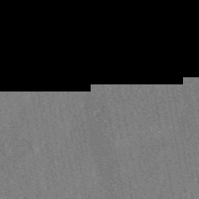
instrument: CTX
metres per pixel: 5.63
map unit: eAb
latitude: 48.8758
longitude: 103.9556
